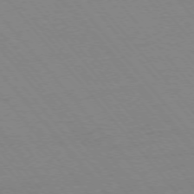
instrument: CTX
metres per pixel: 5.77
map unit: Ap
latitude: -76.0850
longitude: -87.0458
